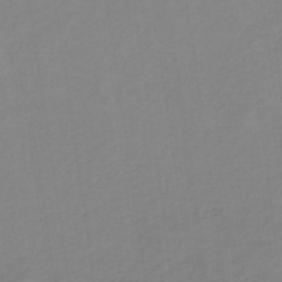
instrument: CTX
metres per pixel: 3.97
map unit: HNb
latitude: -33.9367
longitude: 56.9730
